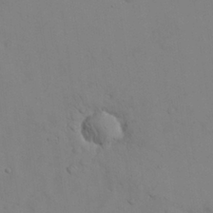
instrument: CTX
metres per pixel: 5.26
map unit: Nhu
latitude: 28.1389
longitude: -72.8569
